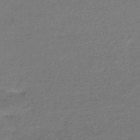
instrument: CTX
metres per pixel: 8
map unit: HNhu
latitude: -44.1606
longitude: 93.1431
